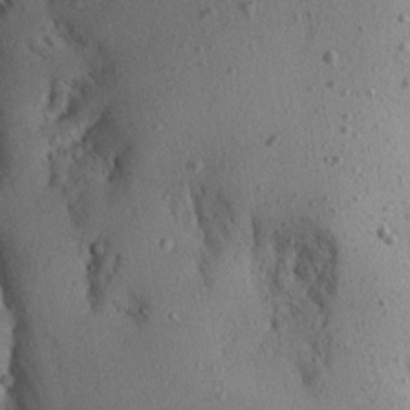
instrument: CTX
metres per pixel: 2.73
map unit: Aa
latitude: 13.0459
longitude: -141.9906
